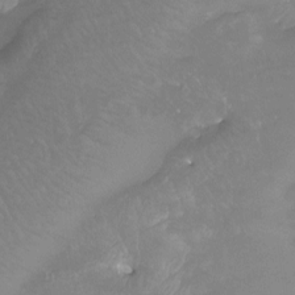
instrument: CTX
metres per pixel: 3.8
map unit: Htu
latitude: -13.4832
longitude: -45.8016
